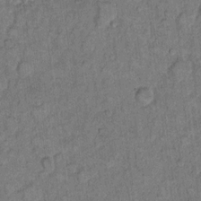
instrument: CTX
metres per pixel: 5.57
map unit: eHh
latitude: 11.7072
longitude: -63.9528
